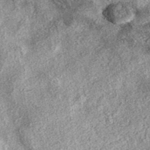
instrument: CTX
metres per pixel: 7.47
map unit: eAb
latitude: 38.1011
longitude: 106.8408
